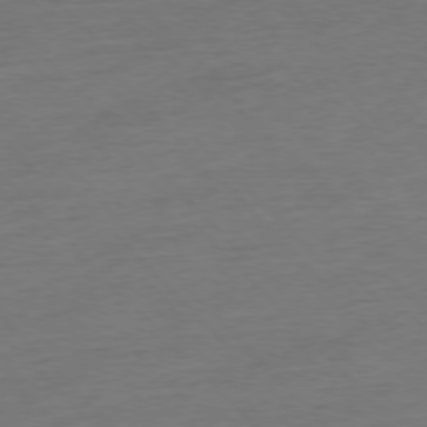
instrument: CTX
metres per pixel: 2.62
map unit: Hpe
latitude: -77.3888
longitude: -14.5168
